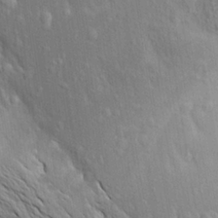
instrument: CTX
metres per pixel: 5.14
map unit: Aa
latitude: 18.6112
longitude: -149.5749
